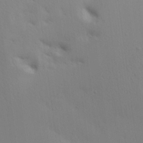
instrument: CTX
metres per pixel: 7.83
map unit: Aa
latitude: 18.4790
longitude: -143.7639
